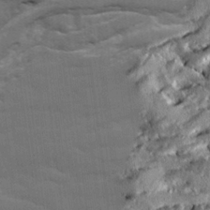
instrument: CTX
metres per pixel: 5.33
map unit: Ave
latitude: 19.8016
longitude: -129.7638
